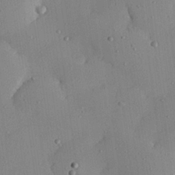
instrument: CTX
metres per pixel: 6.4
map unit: Hve
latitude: 26.5735
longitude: -92.0255
